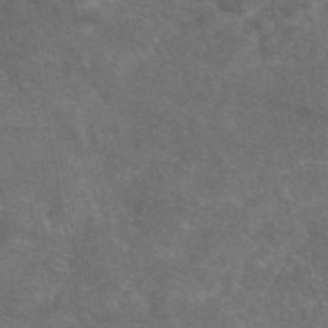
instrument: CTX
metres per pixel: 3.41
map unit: eAb
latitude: 47.5938
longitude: 110.8030
